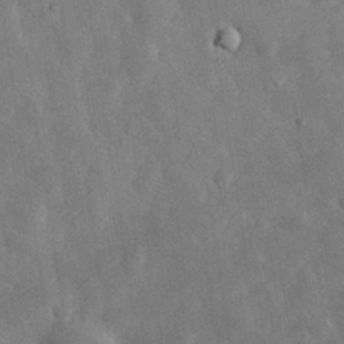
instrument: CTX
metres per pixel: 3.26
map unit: eHh
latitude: 30.9703
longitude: -77.8205
